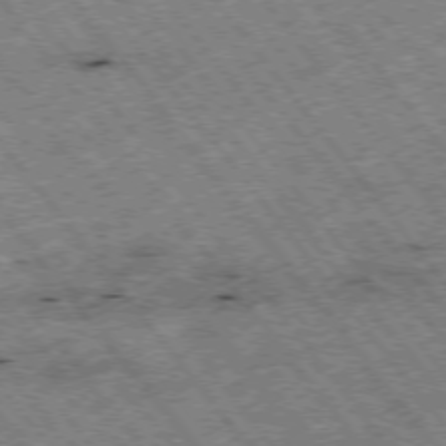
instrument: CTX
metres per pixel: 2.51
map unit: Hpe
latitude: -75.5966
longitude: -20.6113
